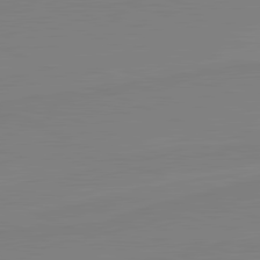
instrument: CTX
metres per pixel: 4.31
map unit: lApd
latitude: 81.7827
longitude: 166.3306
